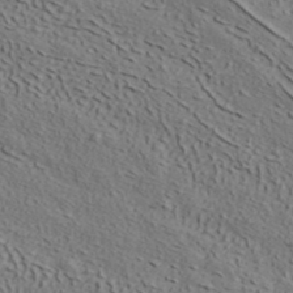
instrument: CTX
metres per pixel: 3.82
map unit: ANa
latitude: 40.6868
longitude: 33.7100
